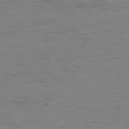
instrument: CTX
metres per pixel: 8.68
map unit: Ap
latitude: -80.1417
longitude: -83.4426
